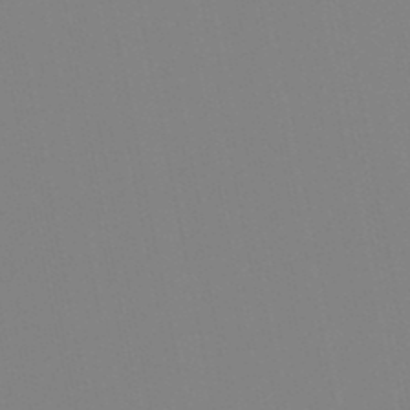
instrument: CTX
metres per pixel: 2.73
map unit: lHb
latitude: -48.7841
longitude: 70.1228
